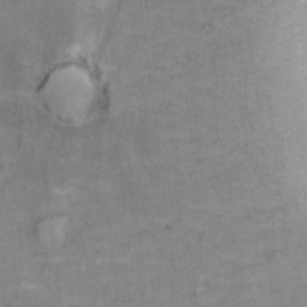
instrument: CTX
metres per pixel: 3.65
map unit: Ht
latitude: 8.5357
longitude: -38.4979
